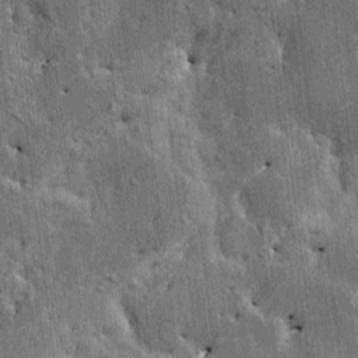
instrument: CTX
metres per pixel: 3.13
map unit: HNhu
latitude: 3.9528
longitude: 4.2739
